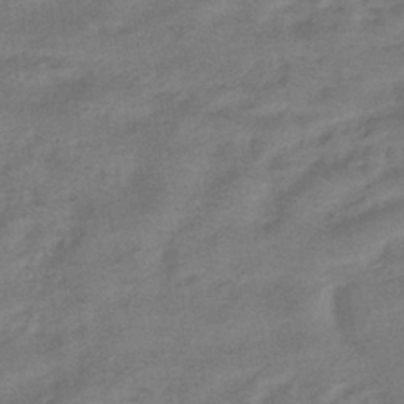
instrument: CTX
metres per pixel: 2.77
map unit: HNhu
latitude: -41.1620
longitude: 92.2550
